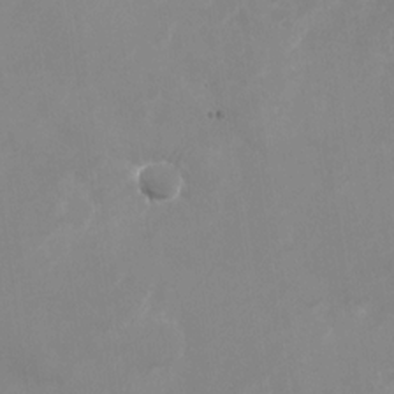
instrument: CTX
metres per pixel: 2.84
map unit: Nhu
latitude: -27.9367
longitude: -75.2915
